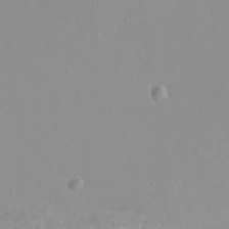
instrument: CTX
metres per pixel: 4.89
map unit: HNhu
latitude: 3.5560
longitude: -2.6679
